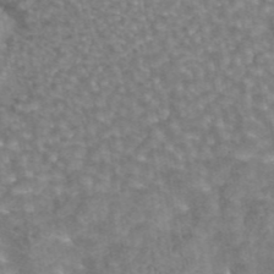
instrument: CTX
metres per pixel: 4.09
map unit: eAb
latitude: 44.3845
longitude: 106.3118
